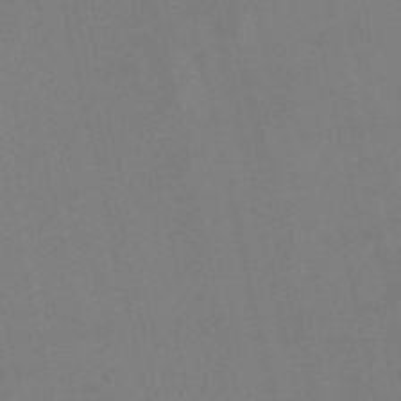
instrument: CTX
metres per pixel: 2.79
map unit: Nve
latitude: -58.0472
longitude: 50.7463
